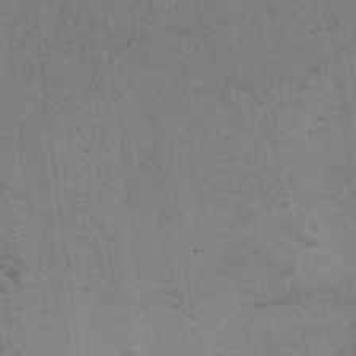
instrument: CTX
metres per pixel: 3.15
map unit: Ht
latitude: 9.2348
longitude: -36.9702
